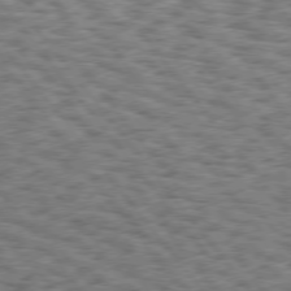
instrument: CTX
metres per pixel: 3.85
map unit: Hpe
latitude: 75.5749
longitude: -134.7246
